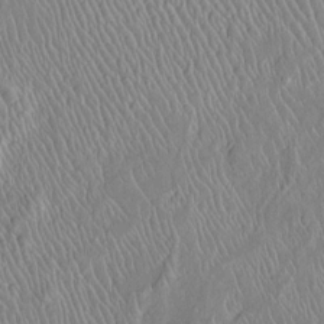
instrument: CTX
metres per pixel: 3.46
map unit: Htu
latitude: -6.2550
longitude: 153.1053
